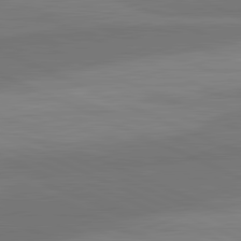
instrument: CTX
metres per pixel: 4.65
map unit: lApd
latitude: 82.4601
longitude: 158.4251
